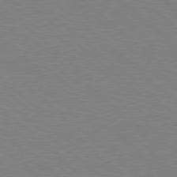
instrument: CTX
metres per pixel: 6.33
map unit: Hpe
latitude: 78.0633
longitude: -150.8569
